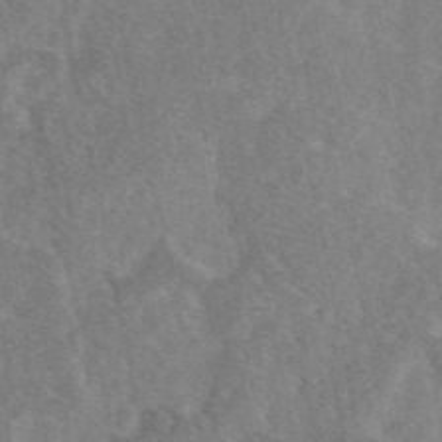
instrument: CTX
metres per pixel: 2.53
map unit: eAb
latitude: 47.6694
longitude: 118.5952
